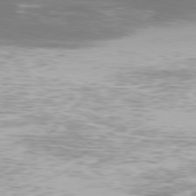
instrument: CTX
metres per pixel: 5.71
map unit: Ap
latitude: -78.4629
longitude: -93.4237
